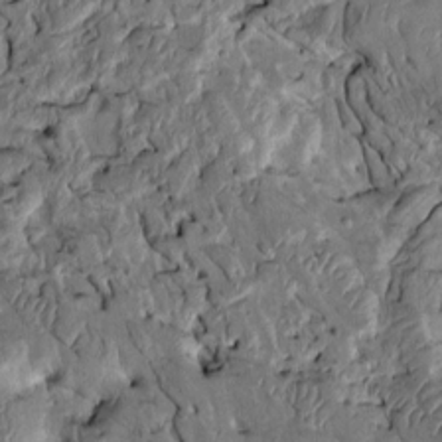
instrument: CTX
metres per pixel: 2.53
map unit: Htu
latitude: -2.2550
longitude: 150.6518
